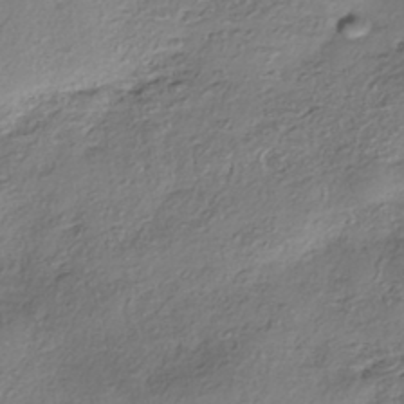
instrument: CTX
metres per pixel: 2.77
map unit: eHh
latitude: -41.8044
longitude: 123.0865
